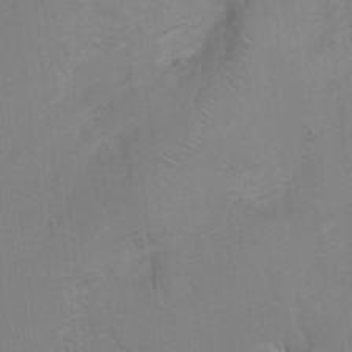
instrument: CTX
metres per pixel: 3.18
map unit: Hto
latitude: 5.2537
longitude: -32.1200
